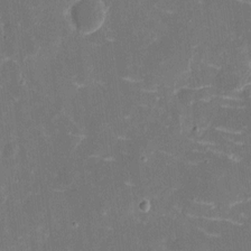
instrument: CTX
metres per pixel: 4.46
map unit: eHh
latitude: 7.7072
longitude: -69.0081
